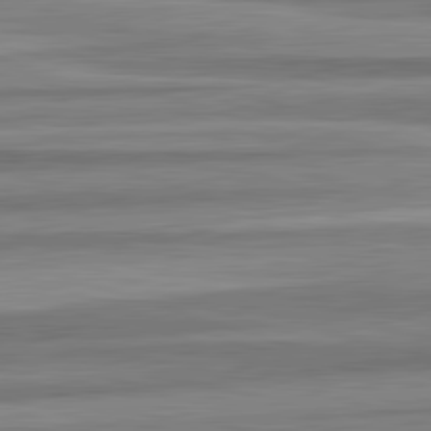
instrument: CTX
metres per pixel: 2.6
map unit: lApd
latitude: 82.6301
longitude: 177.8422
